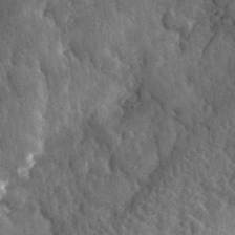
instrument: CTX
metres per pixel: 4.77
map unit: eHh
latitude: 32.8758
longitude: -79.9339
